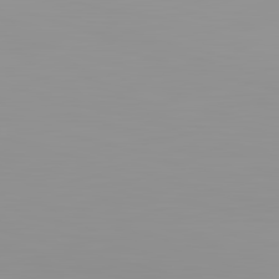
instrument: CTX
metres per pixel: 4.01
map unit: lApd
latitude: 83.2159
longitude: -134.4790
